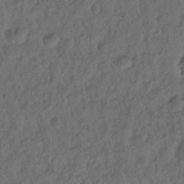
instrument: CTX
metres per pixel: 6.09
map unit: Hto
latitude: -8.2361
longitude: -45.6505
